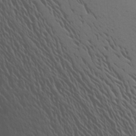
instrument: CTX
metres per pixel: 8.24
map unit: Aa
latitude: 18.7813
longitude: -143.8017
